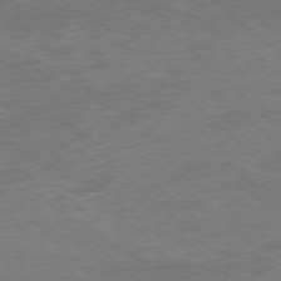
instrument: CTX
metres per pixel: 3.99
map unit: Ap
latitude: -77.4832
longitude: -93.7827
